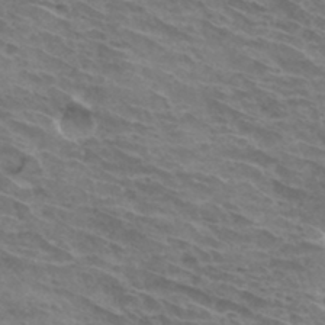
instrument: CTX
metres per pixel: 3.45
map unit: Hto
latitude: 33.7450
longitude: -43.5938
